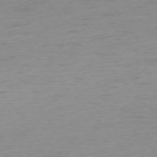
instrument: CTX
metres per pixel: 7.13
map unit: Ap
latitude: -76.6707
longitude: -63.8206
